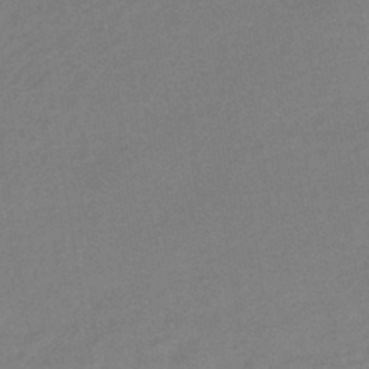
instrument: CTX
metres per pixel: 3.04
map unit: HNhu
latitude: -44.2362
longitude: 90.7464
